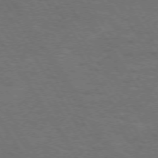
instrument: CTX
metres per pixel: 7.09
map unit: Hpe
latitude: 72.4790
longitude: -124.8380
